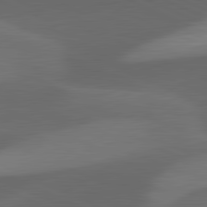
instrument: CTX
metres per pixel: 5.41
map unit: lApd
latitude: 81.7261
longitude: 125.9367
